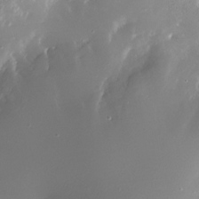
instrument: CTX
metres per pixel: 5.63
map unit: Nhe
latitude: -32.4818
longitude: -116.7057
